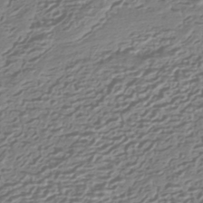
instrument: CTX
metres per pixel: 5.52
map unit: HNhu
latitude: -43.5966
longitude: 99.5966
